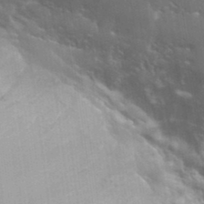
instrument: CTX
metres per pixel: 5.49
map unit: eHh
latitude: 35.4993
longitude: -58.8191
